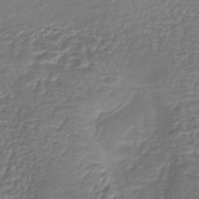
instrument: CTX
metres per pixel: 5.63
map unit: lHb
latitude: -41.9178
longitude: 64.6330
